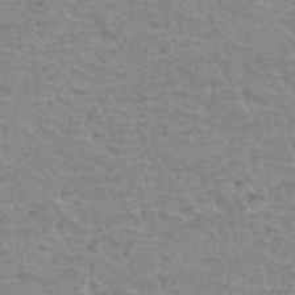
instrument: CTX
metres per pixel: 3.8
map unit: Hto
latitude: 34.5734
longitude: -45.8772
